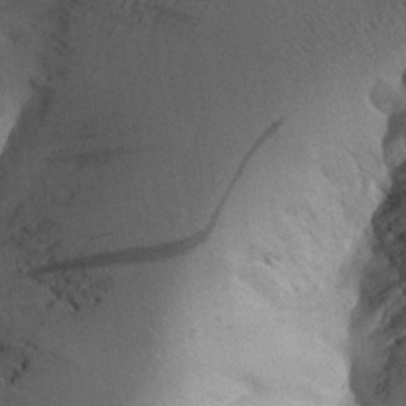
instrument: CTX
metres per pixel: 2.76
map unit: Aa
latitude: 27.6505
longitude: -144.9514
